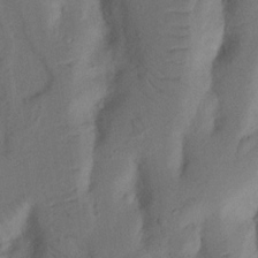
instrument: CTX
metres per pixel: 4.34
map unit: Nhu
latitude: 18.0633
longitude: -77.1592
